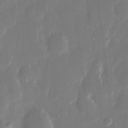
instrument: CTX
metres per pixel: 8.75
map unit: eHh
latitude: 13.1214
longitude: -70.8569
